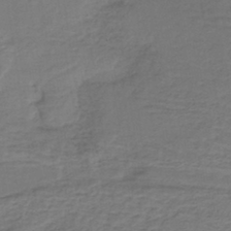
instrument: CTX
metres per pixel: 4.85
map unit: lHb
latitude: -38.8030
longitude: 57.8233
